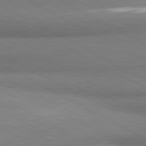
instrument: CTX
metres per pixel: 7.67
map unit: lApd
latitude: 80.7435
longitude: 165.7100
